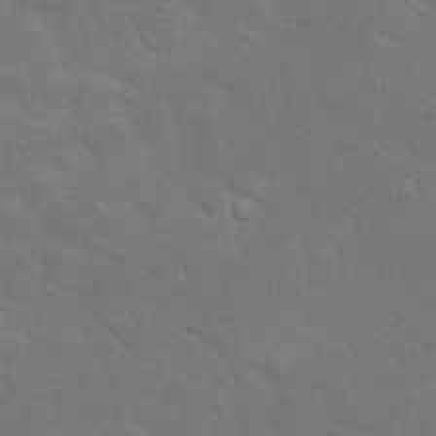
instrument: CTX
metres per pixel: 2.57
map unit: Nhu
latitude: 18.2711
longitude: -33.6694
